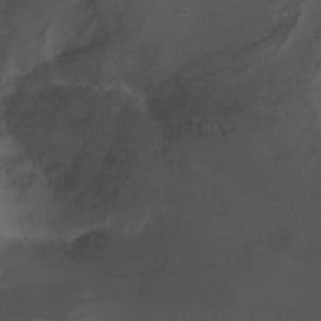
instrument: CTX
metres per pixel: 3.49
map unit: Nhu
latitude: -15.3132
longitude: -56.2900
